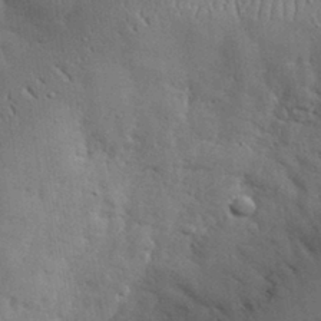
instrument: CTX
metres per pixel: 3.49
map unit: eHh
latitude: 30.6113
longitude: -83.2725
